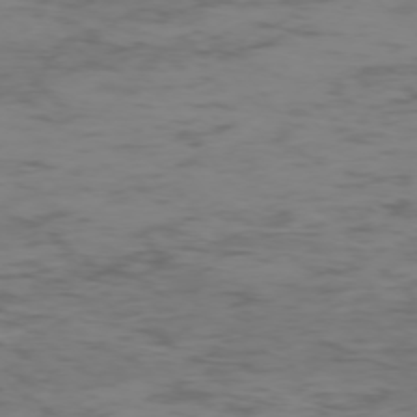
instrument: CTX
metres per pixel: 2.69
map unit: Hpe
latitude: -75.2187
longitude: -19.8583
